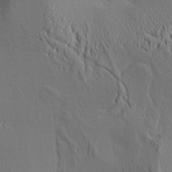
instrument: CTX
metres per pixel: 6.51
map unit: Aa
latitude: 9.5749
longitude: -130.1767
